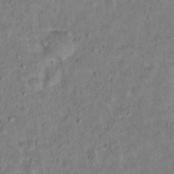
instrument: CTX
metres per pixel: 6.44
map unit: Hto
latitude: 12.8002
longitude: -36.6302
